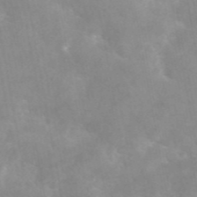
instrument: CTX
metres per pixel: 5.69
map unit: eAb
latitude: 45.7638
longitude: 124.5574
